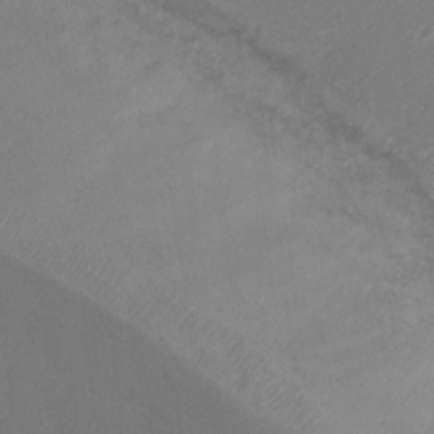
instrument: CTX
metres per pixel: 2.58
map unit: Ht
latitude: 2.1389
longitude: -25.8961
